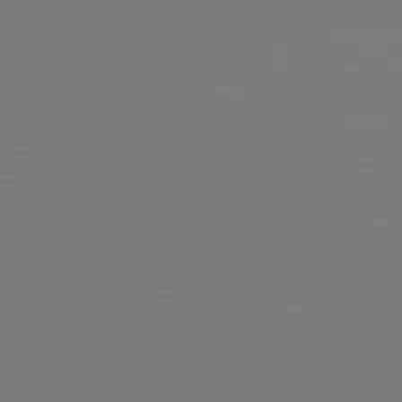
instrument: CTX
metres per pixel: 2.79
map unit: Hpe
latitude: 78.2712
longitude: -171.7827
